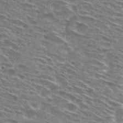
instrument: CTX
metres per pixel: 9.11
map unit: Hto
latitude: 28.6301
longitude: -46.1389
